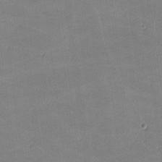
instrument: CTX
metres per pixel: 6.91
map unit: lHvf
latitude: -11.7289
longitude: -104.0633
